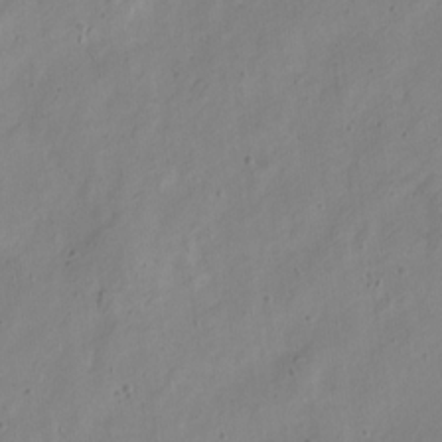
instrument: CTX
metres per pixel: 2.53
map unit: Nve
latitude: -23.8234
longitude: 107.0109
